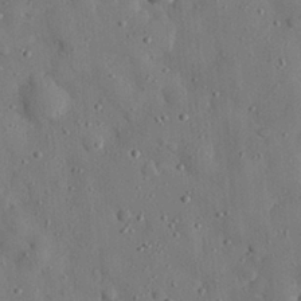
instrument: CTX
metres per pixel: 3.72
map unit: eHh
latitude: 27.7450
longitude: -77.5938
